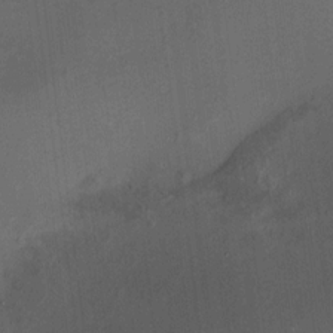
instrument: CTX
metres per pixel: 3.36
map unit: HNhu
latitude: 10.4034
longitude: 11.3510
